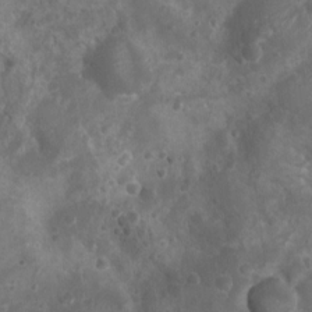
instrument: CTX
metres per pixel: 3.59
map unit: Nhu
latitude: 6.8380
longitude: -20.9136
